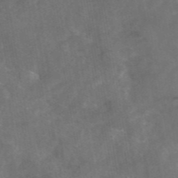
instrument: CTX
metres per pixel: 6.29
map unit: eAb
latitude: 46.1578
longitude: 126.2739
